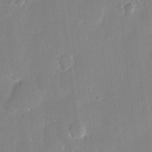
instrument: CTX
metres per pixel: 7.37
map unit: eHh
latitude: 13.1592
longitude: -70.6112
